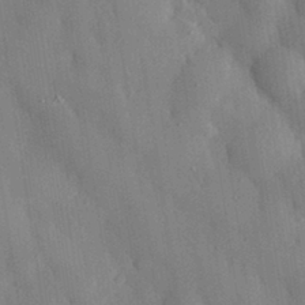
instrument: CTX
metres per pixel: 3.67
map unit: eHh
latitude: 30.2145
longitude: -76.4790
